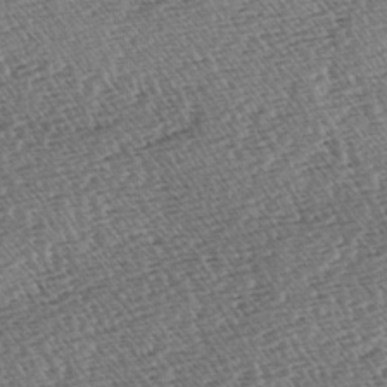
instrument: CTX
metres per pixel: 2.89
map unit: lAa
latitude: -3.4832
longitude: -122.6113
